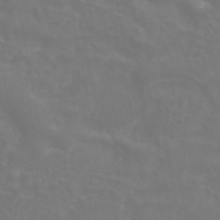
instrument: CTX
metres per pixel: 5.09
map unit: ANa
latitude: 43.3104
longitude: 23.2187
